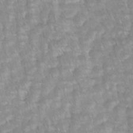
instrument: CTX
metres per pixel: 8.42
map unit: lAvf
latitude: -1.6344
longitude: -113.7261
